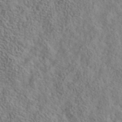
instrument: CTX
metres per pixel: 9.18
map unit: lHvf
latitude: 40.7435
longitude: -88.9892
